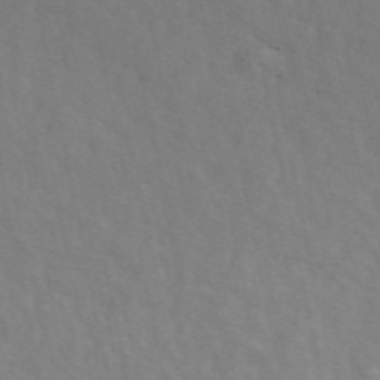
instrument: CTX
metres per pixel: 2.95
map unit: ANa
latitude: 49.6316
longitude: -73.2348
